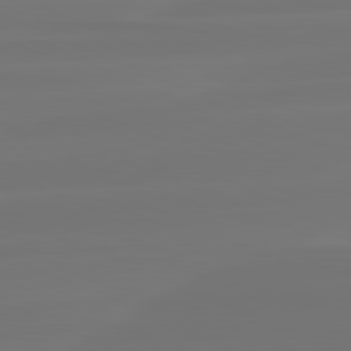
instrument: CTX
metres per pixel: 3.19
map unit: lApd
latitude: 81.7072
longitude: -134.1389
